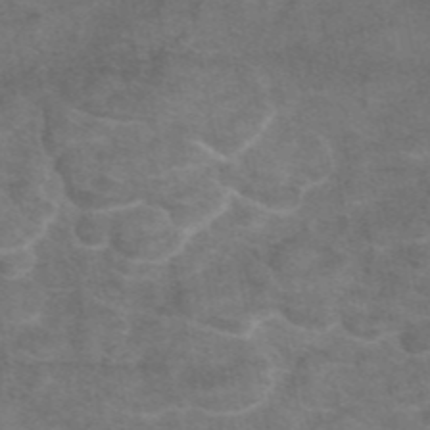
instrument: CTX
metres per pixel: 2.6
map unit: eAb
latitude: 46.4412
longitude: 101.9367
